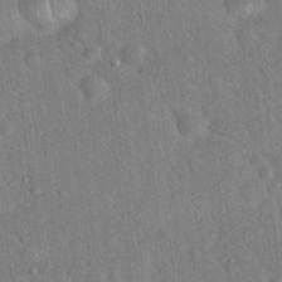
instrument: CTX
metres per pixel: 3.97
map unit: Hto
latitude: 17.9717
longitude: -52.4601
